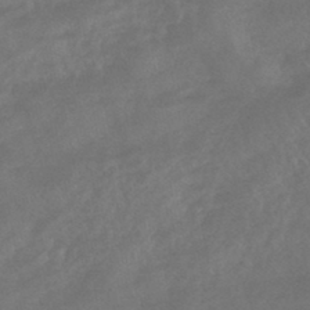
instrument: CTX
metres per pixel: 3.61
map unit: HNhu
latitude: -46.3873
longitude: 91.5022
